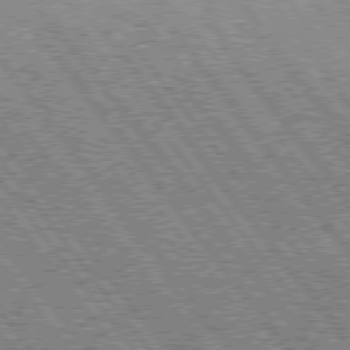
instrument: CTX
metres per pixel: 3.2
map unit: Hpe
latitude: 75.5938
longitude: -156.0444
